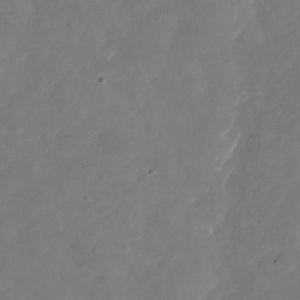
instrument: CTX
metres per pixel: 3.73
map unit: Nhu
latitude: -29.5777
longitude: -70.9891
